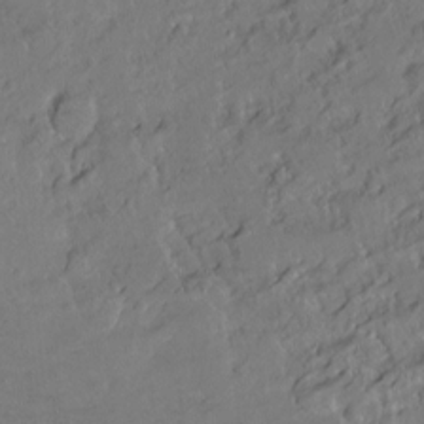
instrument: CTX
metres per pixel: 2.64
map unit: Ht
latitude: -7.9556
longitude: -36.2145
